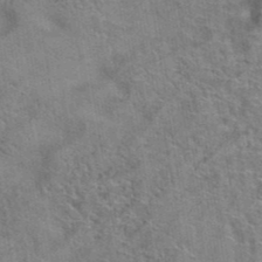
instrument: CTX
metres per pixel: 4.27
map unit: Hto
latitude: 39.4048
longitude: -43.1025
